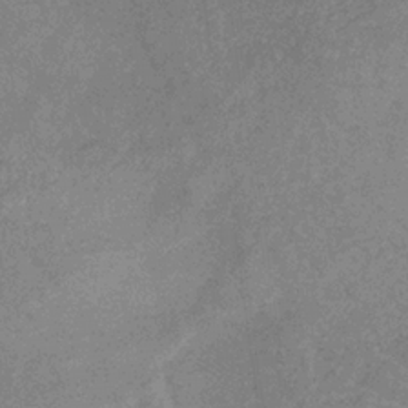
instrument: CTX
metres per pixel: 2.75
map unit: eHb
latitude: -32.3118
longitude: 68.9352
